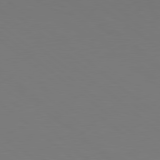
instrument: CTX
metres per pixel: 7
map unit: lApd
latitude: 78.9325
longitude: -165.8394
